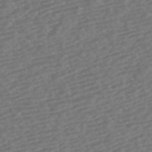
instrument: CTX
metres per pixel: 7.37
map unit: HNhu
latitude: -42.8030
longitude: 105.1809
